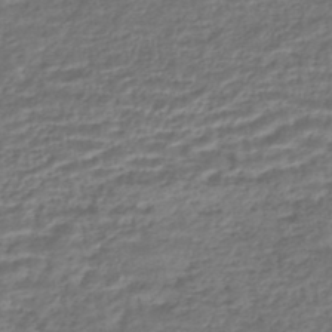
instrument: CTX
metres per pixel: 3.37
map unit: HNhu
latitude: -45.3132
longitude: 97.1053
